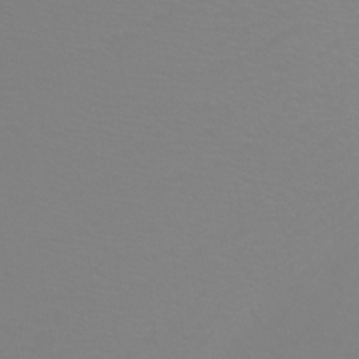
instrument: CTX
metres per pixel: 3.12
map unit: Htu
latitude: -12.1606
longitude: -71.0269
